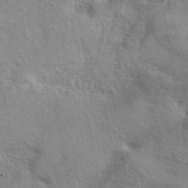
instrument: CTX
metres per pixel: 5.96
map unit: eAb
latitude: 41.9150
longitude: 104.0094
